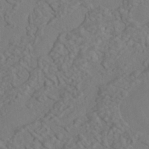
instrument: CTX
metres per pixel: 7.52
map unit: HNhu
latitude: -42.0283
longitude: 101.4076
